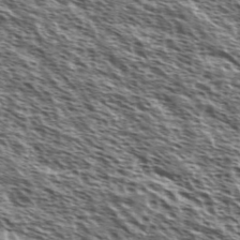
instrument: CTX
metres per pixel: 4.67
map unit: Ave
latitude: 37.8772
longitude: -110.8380
